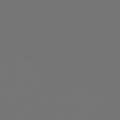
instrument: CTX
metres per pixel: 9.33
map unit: lHb
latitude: -46.2172
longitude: 71.2754
